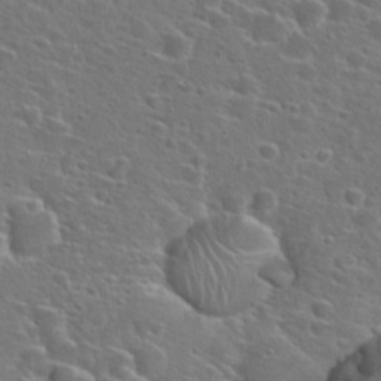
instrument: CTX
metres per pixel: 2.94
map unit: Hto
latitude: 26.8947
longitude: -46.8191
